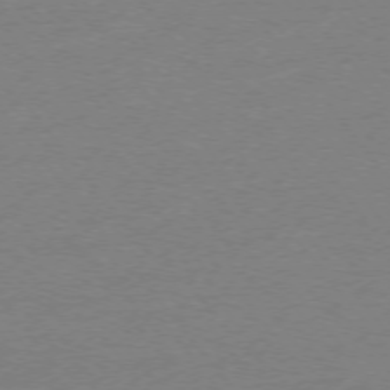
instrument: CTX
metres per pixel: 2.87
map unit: Ap
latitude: -76.1039
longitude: -60.6112
